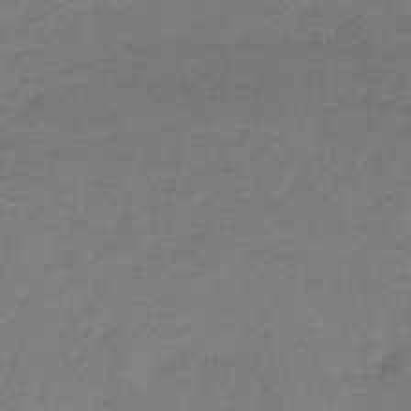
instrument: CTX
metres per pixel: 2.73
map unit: lHb
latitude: -35.1809
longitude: 66.3117
